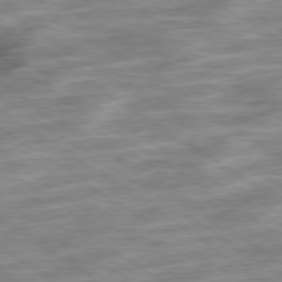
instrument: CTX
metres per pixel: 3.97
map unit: Ap
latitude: -79.6721
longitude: -48.8191
